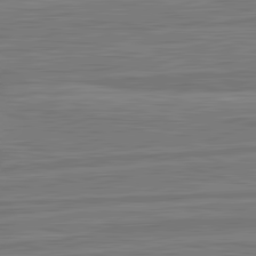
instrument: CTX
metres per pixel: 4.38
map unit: lApd
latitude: 82.8569
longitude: 177.7289
